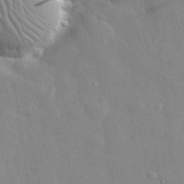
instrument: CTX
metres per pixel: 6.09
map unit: lHvf
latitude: 33.3860
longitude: -92.4790
